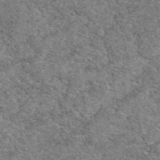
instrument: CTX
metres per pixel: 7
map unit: eAb
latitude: 49.3860
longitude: 114.6896
